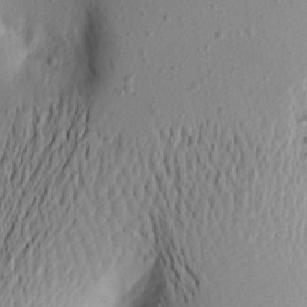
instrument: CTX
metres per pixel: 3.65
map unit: Aa
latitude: 21.4994
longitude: -146.4790
